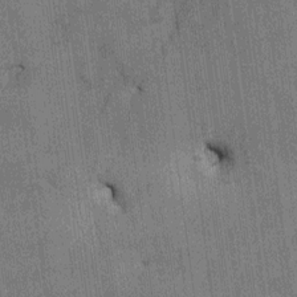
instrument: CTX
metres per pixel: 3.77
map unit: HNhu
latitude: 0.6301
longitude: -5.8961
